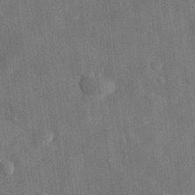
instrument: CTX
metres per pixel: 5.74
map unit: eHh
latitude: 31.1404
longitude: -77.3481
